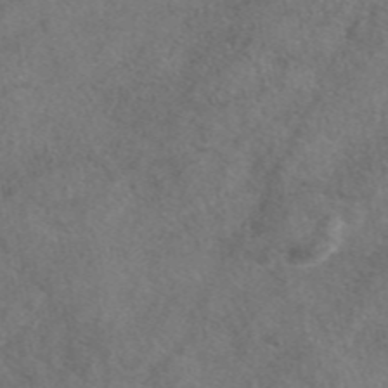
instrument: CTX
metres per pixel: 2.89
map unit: eAb
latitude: 47.8773
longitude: 110.6140
